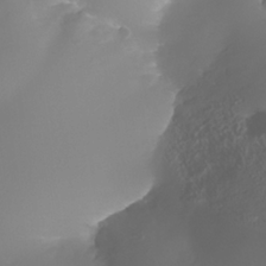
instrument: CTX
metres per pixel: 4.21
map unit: Nhe
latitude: -34.6329
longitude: -145.1025
